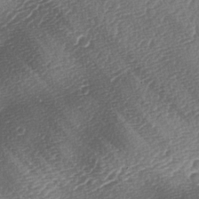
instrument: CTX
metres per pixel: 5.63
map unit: lAa
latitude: -2.9730
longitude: -128.7624
